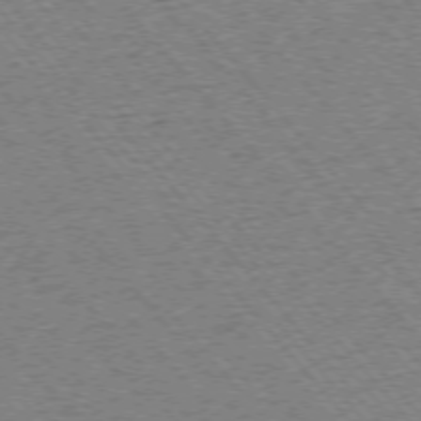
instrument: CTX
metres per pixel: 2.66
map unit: Ap
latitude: -75.5399
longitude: -86.4790
